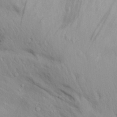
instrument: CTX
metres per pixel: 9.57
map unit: Aa
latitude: 29.0269
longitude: -132.5168
